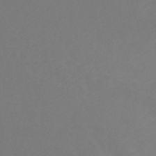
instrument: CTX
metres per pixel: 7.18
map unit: eHb
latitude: -30.7841
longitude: 66.4062
